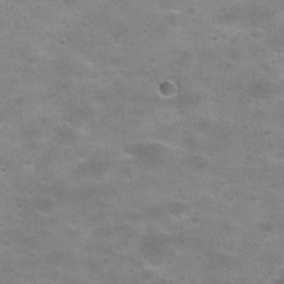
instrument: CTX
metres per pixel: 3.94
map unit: Nhu
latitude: 27.6127
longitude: -50.1766
